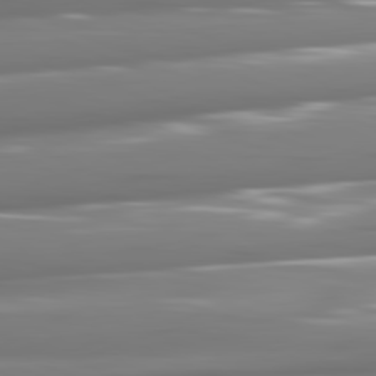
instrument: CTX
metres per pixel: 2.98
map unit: lApd
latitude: 81.3859
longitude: -143.1592
